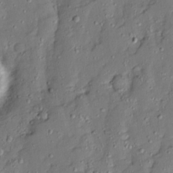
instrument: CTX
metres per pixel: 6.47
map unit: Ave
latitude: 13.3671
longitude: -134.5734
